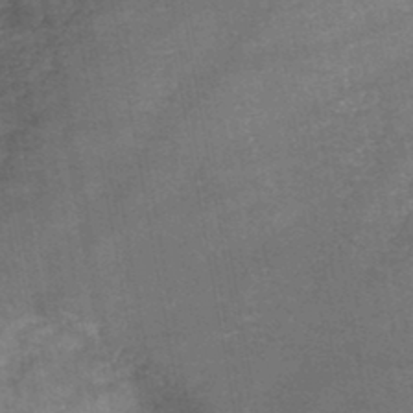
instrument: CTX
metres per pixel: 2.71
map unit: HNb
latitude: -44.9920
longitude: -37.5560
